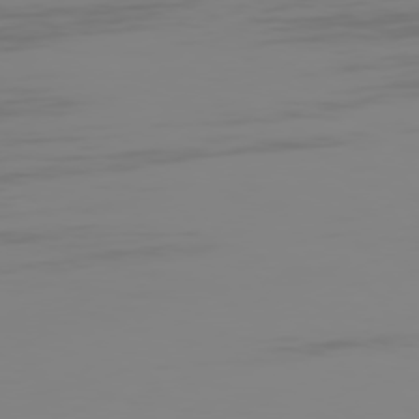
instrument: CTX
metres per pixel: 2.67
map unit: Hpe
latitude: 75.1970
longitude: -128.9514
